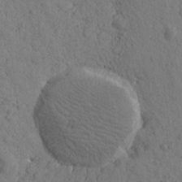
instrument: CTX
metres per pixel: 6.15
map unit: Htu
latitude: -0.8219
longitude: -175.7828
